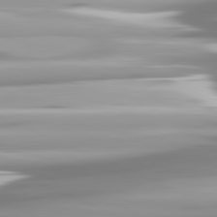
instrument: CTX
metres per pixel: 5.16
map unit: lApd
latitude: 81.8016
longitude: -139.7827
